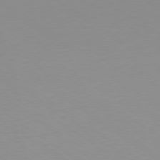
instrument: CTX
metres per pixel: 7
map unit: Ap
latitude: -79.3887
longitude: -67.1781
